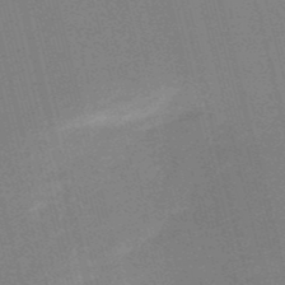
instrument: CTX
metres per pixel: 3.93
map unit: HNb
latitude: -52.2739
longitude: -46.7436
